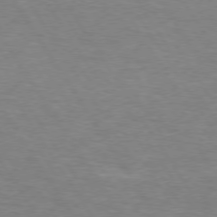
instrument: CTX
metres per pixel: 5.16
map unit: lApd
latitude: 74.2334
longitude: -74.1011
